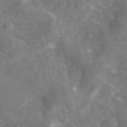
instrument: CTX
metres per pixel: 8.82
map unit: eAb
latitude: 44.6868
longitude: 111.1053
